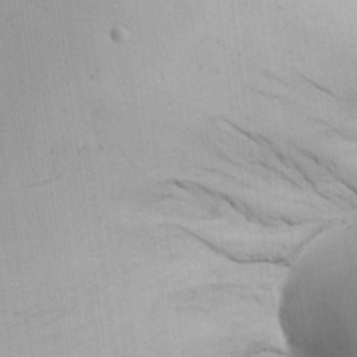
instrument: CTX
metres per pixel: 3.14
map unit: Aa
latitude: 25.4426
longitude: -137.2159
